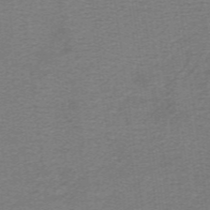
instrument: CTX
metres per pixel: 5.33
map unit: lHb
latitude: -41.7855
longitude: 54.2929
